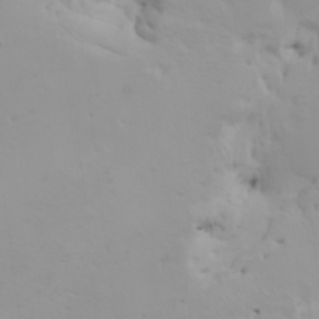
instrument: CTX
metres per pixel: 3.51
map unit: HNhu
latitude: 6.6301
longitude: 14.3307
